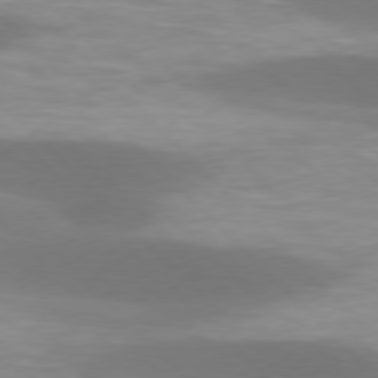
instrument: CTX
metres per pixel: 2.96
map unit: lApd
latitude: 77.3481
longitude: -50.5734
